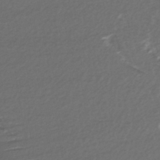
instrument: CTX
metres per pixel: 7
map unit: HNhu
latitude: -43.8422
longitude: 100.8408
